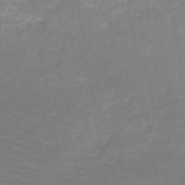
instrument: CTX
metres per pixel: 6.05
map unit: HNb
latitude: -48.9731
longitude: -44.7624
